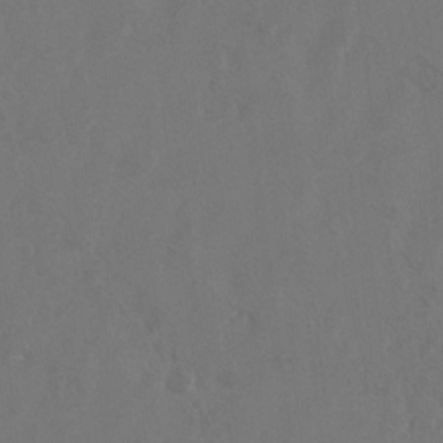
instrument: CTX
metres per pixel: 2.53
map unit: Hto
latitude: 8.3845
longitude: -35.0269
